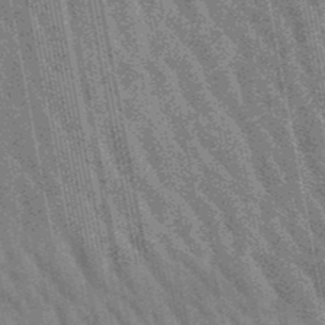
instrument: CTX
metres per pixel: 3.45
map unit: lHb
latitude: -48.5385
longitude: 73.9178
